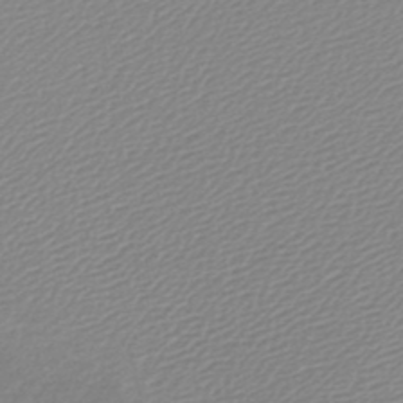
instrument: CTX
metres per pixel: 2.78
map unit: lHb
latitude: -44.3306
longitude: 65.0109
